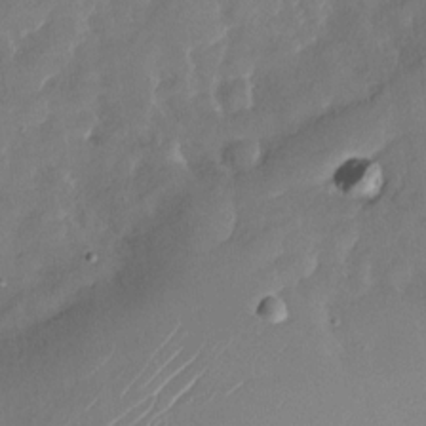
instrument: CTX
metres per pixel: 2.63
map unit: Nhu
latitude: -29.6533
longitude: -73.0459
